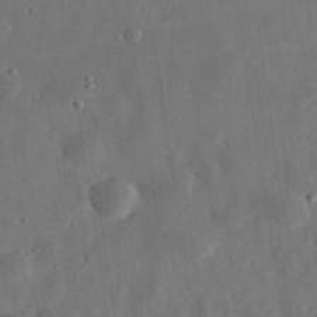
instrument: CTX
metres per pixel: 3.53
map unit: eHh
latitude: 32.5357
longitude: -75.9339
